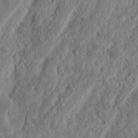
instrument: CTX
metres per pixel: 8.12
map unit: Nhu
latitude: 14.6680
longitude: -74.2523
